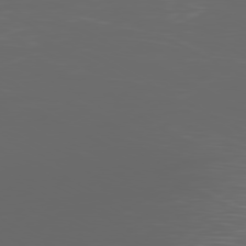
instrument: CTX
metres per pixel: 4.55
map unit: Ap
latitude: -79.9178
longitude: -73.6883
